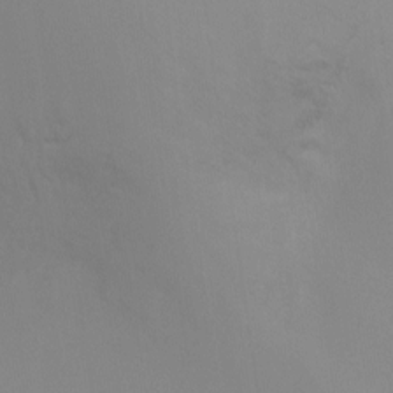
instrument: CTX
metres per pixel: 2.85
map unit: Ht
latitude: -9.6344
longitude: -32.1956
